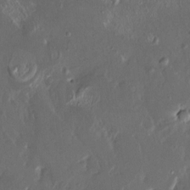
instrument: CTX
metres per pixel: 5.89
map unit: HNhu
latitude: 4.1578
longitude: 8.2172
